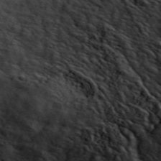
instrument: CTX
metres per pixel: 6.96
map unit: ANa
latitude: 49.6694
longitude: -81.0836
